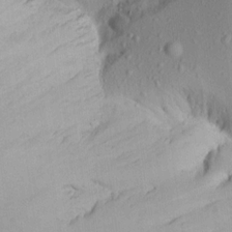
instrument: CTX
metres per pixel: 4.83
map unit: Aa
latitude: 16.0633
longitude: -143.9717
